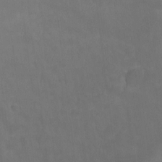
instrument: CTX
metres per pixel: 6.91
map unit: Ht
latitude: -10.7652
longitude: -39.4615
